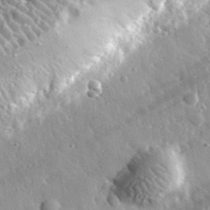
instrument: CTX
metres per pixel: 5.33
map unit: lHvf
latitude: 34.9891
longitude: -88.3846
